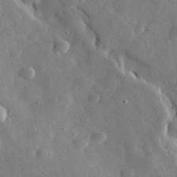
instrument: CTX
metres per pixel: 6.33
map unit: eHh
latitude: 31.9151
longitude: -77.2726
